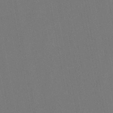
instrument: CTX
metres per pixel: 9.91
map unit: lHb
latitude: -47.7288
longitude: 71.7100
